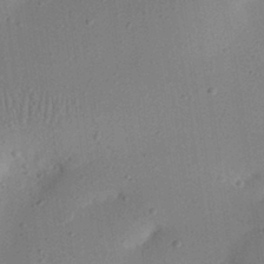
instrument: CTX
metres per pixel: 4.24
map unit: eHh
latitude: 25.1025
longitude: -70.1956
